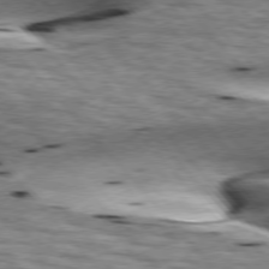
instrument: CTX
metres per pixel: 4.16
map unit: lApd
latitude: 76.6490
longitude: -61.6316
